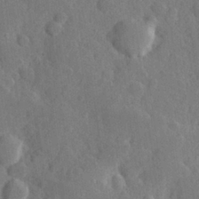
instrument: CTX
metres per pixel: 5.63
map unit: Hve
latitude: 25.1214
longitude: 150.0472
